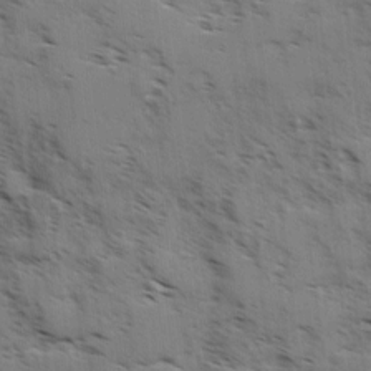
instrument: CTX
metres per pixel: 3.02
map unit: Ave
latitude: 1.0836
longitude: -110.7624
